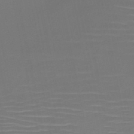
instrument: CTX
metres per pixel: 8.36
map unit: HNb
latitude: -51.1053
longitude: -46.8758
